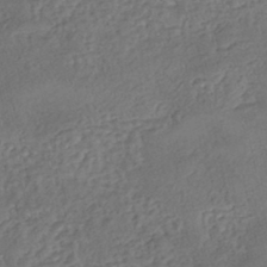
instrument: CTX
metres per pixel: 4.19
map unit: eHh
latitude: -42.8974
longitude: 122.8408
